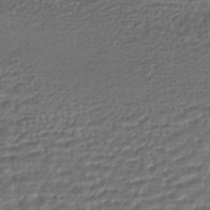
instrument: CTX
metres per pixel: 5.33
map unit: HNhu
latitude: -46.1039
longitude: 105.5210
